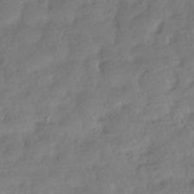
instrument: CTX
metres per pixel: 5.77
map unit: HNhu
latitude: -41.0864
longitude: 98.1795
